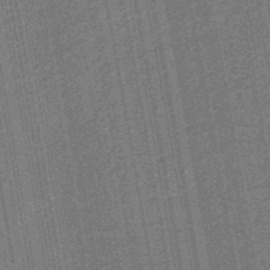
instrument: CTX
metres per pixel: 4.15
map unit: eHb
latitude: -30.1228
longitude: 70.2740
